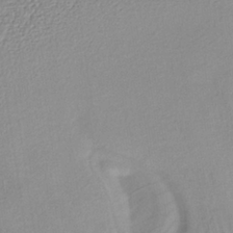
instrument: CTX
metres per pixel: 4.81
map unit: lHb
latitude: -36.4062
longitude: 61.7478
